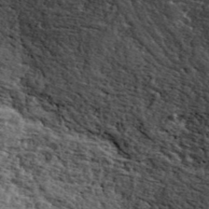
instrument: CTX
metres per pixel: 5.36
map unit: ANa
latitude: 42.7057
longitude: 46.7463
